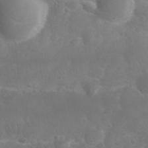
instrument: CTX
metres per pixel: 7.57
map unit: Nhu
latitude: 26.5924
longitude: -63.8962
